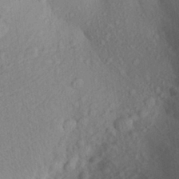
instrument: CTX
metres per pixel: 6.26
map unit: Aa
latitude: 25.1781
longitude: -147.9339
